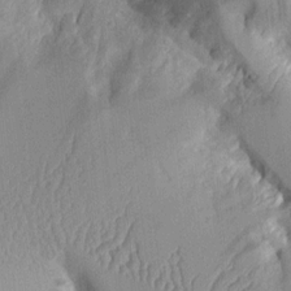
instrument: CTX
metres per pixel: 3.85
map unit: Aa
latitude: 10.5546
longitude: -127.6883
